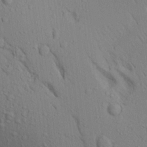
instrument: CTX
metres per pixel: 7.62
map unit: Aa
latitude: 17.6694
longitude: -149.0458
